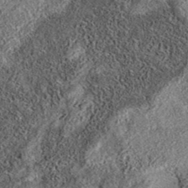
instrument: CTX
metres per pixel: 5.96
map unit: eAb
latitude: 36.7624
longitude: 108.1417
